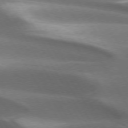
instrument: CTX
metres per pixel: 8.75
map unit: lApd
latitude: 73.5560
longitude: -51.1970
